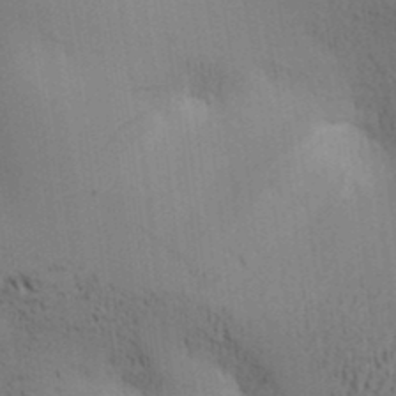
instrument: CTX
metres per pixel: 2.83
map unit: lAa
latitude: 11.5938
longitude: -108.0444
